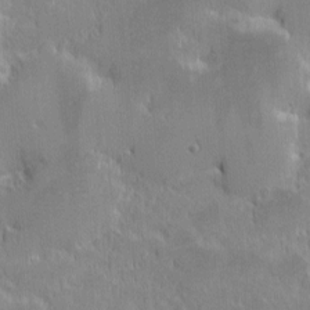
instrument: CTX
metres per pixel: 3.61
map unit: eHh
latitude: -1.9745
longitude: -85.4427
